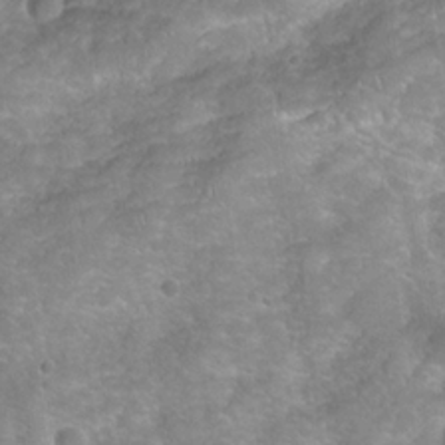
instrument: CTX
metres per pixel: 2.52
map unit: Hto
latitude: 22.0444
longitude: -51.7449
